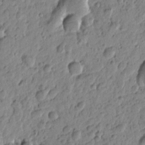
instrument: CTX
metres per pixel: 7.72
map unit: Htu
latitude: -0.9164
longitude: -177.7638
